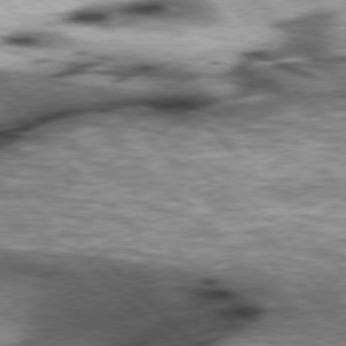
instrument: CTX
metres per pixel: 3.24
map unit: lApd
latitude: 76.9702
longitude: -50.4979
